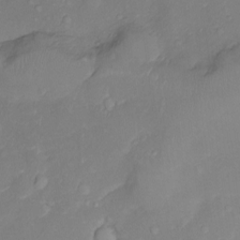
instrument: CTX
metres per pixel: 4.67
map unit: Ht
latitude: -10.6141
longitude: -23.1592
